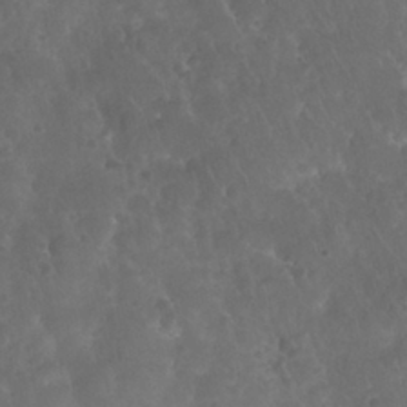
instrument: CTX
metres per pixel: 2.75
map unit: Nhu
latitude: 27.8395
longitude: -63.4427
